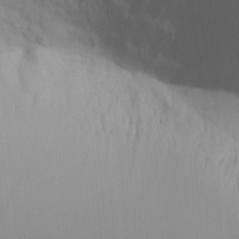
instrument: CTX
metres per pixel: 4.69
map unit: Aa
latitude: 18.4979
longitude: -141.9528
